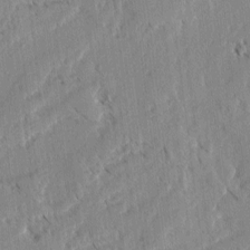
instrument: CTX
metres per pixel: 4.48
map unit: lAvf
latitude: -4.7841
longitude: -113.8394
